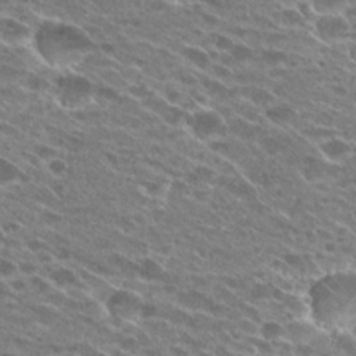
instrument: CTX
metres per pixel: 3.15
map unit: Hto
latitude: 24.6868
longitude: -41.8205
